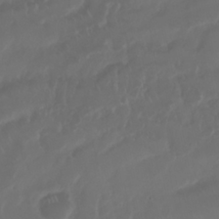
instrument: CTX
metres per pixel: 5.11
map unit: Nhu
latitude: 25.3103
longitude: -62.3090
